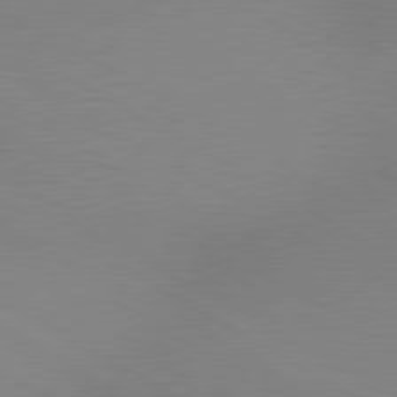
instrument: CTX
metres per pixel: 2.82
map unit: lApd
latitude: 80.2333
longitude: 127.7666
